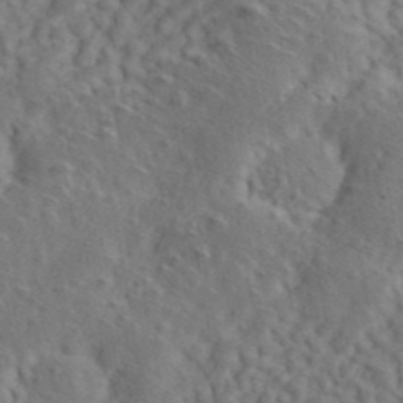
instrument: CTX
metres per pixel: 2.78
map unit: ANa
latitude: 41.4237
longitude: 51.1809
